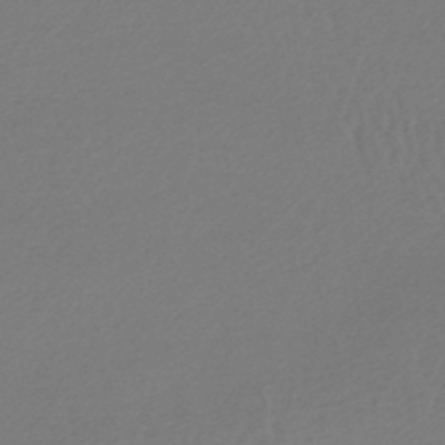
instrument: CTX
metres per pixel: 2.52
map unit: lHb
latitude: -44.5763
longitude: 76.2173
